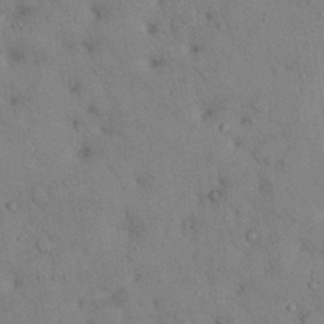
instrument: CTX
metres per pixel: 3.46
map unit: Nhu
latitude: 28.5923
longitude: -70.8002
